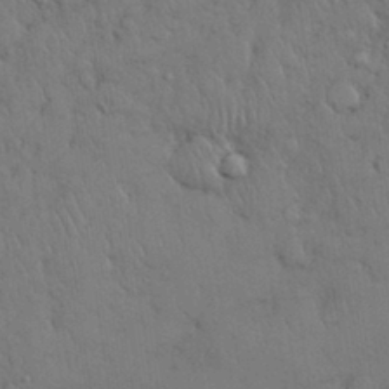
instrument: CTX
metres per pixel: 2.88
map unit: Nhu
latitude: 28.2900
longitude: -68.5168
